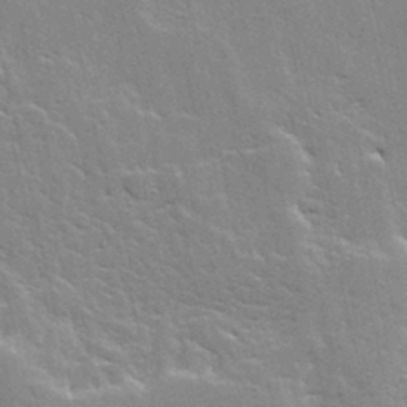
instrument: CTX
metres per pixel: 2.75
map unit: Ave
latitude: 12.9514
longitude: -135.5182
